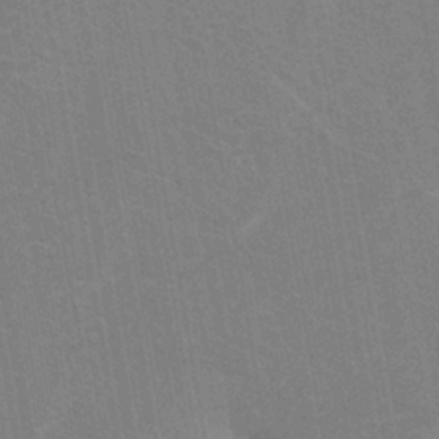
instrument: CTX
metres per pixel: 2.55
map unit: HNhu
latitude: -28.8408
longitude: 67.3132
